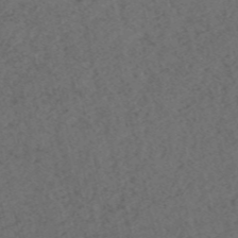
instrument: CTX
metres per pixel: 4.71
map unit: HNb
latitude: -54.9731
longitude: -41.4426
